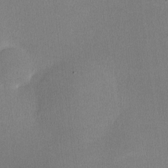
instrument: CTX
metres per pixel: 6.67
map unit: lHvf
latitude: -11.5966
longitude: -100.1200
